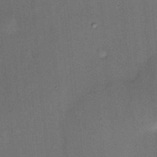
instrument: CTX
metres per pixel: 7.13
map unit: HNhu
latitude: 12.5924
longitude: 10.9731
